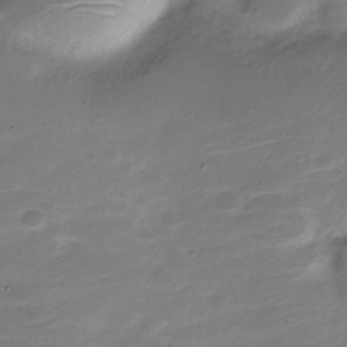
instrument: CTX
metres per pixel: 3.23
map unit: Nve
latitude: -21.8044
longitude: 104.6518
